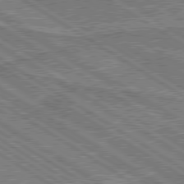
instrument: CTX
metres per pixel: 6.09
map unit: lApd
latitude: 79.6883
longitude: 169.1431
